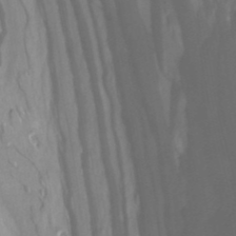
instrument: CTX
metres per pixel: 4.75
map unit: HNhu
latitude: -27.2942
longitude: 74.3118
